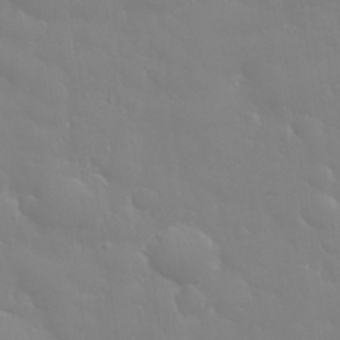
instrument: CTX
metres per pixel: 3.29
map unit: eHh
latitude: 32.7435
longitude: -60.4412
